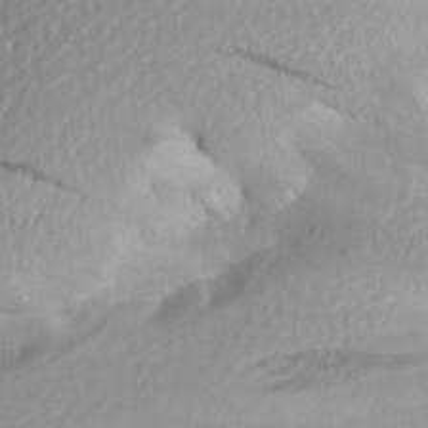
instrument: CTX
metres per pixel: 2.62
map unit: Aa
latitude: 19.1214
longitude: -144.8380
